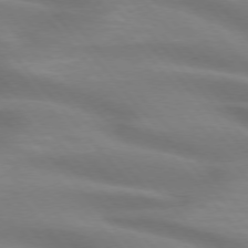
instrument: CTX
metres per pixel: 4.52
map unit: lApd
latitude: 74.8191
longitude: -60.5923
